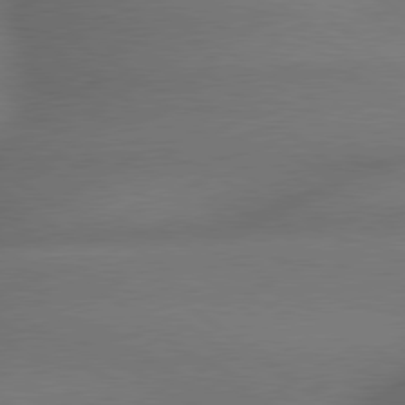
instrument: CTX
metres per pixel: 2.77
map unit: lApd
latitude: 79.4994
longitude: -167.1403
